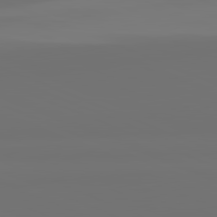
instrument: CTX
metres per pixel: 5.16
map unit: lApd
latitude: 82.0255
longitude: 155.3510
